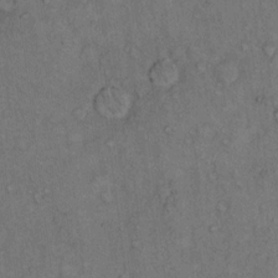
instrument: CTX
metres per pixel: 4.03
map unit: Hto
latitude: 10.8947
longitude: -59.4615
